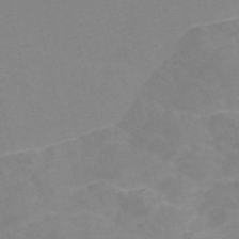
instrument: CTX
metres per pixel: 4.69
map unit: Nve
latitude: -56.6518
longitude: 51.8800
